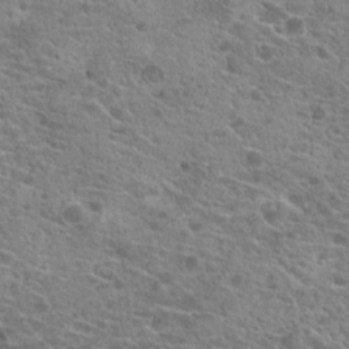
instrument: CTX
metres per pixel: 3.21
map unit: Hto
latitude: 21.1403
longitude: -41.6882
